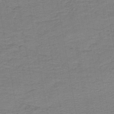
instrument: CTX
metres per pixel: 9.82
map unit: HNb
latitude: -45.8611
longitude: 52.2172
